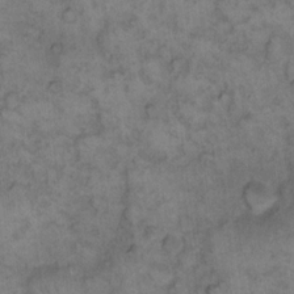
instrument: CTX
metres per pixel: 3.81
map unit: eHh
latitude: 12.7624
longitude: -64.0822
